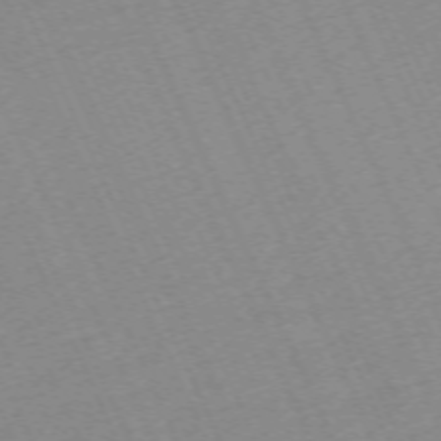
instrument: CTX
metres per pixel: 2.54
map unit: Hpe
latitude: -70.5385
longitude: 12.4818
